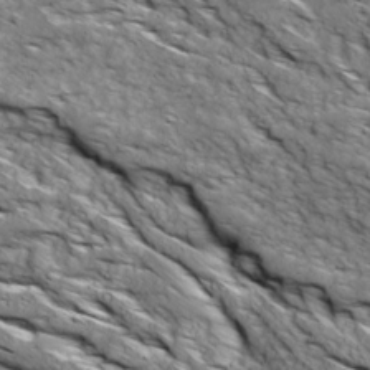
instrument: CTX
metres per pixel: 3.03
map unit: Ave
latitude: 18.9891
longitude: -134.6301
